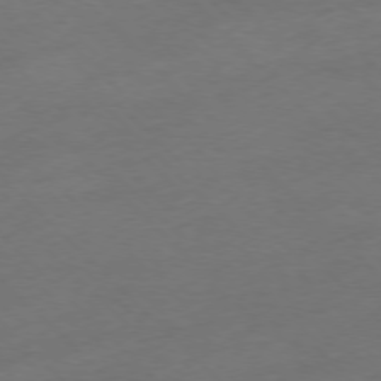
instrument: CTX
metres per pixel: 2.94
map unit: Ap
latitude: -77.3132
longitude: -64.9703
